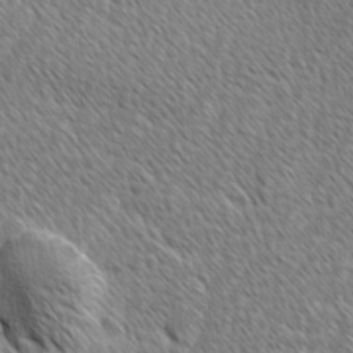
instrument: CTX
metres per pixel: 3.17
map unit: lAvf
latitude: -1.9556
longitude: -114.8002
